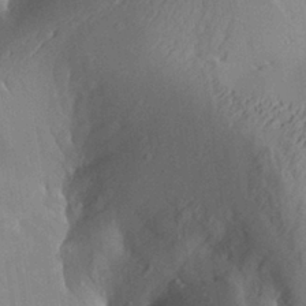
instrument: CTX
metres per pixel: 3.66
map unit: Aa
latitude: 28.8002
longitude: -135.5371
